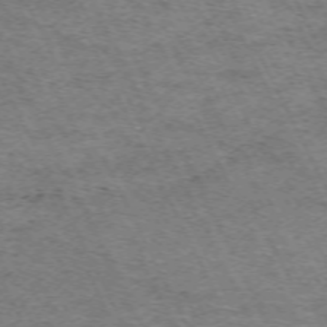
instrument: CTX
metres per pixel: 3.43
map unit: Hpe
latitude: -70.9164
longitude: 11.5966
